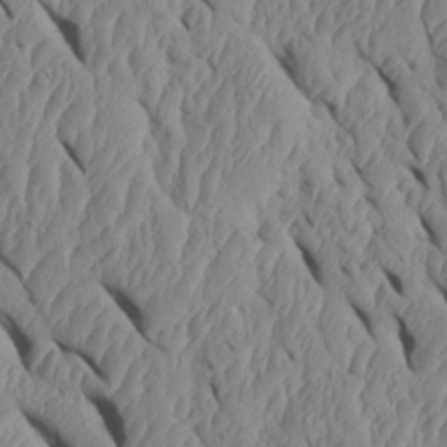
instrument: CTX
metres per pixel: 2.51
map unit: Htu
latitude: 1.6316
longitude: 148.3496
